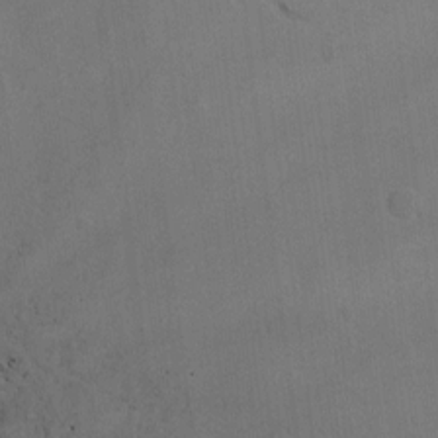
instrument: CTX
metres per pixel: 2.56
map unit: Hto
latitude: 6.7624
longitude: -62.8191
